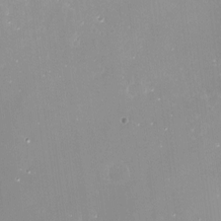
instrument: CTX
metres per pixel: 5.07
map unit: Nve
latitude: -17.6722
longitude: -59.8017
